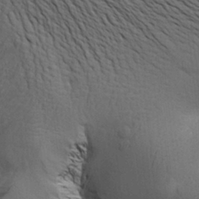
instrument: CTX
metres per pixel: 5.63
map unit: Aa
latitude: 26.6491
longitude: -143.2726
